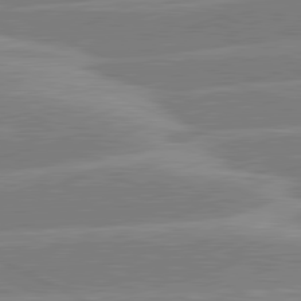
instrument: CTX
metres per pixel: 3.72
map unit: lApd
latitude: 81.0458
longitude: -125.3670
